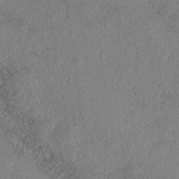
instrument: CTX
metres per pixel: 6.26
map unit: Nhe
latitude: -41.1242
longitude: -110.9892
